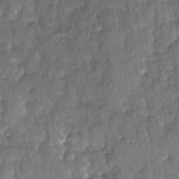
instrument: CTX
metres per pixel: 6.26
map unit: Ave
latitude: -11.4077
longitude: -119.0458
